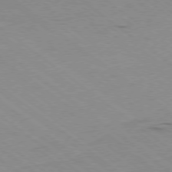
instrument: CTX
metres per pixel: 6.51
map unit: Ap
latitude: -78.9352
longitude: -99.8772
